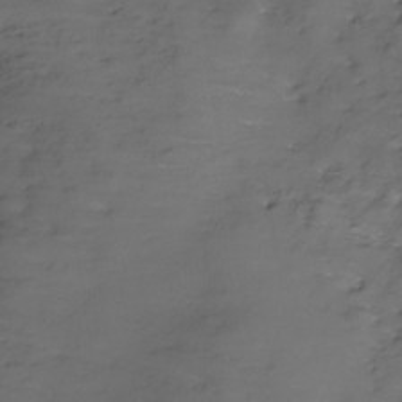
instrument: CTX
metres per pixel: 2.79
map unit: Nhe
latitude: -35.3699
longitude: -86.8758
